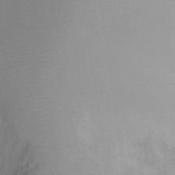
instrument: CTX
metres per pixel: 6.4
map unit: Nhu
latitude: -14.8786
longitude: -26.6491
